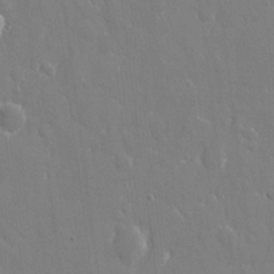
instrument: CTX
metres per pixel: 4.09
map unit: eHh
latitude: 8.9514
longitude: -69.7072
